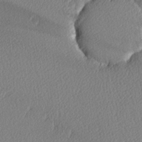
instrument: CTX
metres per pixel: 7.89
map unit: lAa
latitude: -10.3873
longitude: -127.3860
